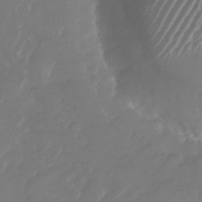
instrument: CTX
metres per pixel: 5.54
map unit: Nhu
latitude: -28.5007
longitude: -71.8961
